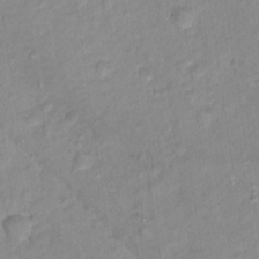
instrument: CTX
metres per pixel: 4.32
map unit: Nhu
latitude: 16.2900
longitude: -32.8380
